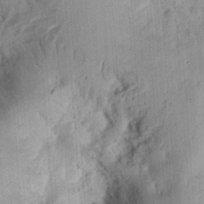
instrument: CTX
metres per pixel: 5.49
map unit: Ht
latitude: 12.7624
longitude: -74.4412
